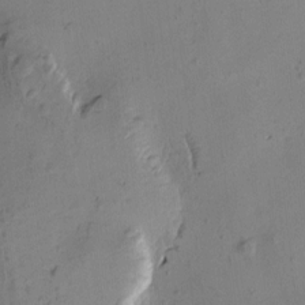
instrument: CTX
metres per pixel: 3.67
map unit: Htu
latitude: -3.7099
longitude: -176.6490
